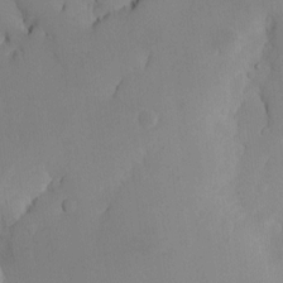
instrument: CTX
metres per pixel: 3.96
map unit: Nhe
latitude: -1.8612
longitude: -58.5924
